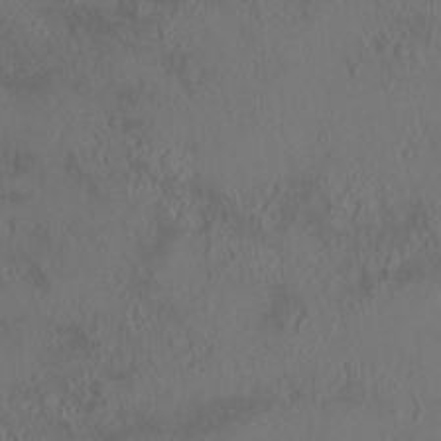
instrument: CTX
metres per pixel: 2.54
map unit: HNhu
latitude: 5.8016
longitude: 13.4077
